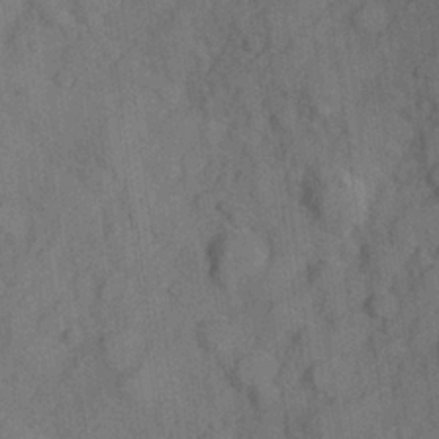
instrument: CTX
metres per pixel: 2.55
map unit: Hve
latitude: 25.1403
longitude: 147.9178
